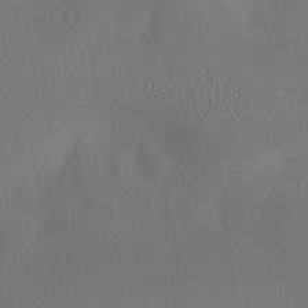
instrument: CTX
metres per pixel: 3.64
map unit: Hve
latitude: -9.2376
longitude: 175.1620
